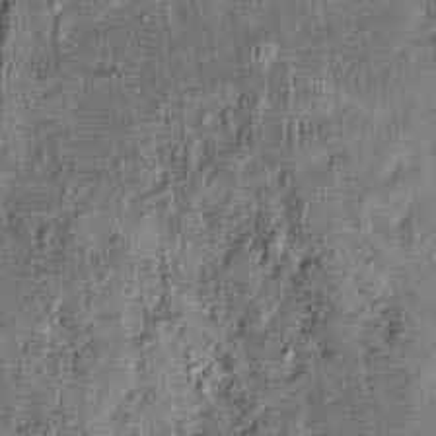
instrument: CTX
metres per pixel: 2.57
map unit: Nhu
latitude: -0.0472
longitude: -15.0459
